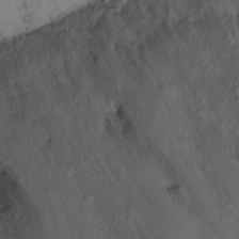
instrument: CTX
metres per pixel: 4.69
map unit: Ht
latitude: 12.6869
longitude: -39.4048
